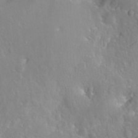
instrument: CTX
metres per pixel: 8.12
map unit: Hto
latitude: -7.6533
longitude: -46.3845
